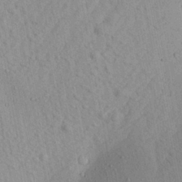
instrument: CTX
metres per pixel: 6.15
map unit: Aa
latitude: 22.1389
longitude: -142.8947
